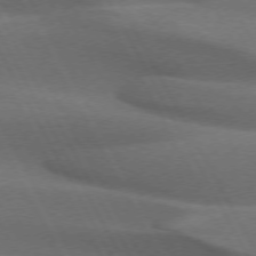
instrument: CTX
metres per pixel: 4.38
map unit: lApd
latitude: 72.8380
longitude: -50.6490
